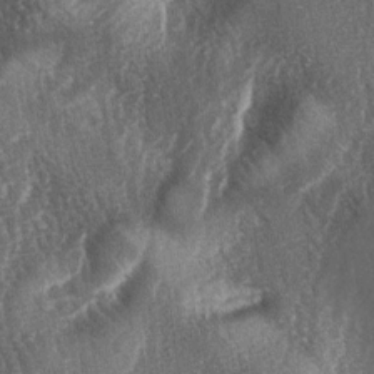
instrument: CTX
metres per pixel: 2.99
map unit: lAa
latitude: -5.1809
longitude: -127.0459
